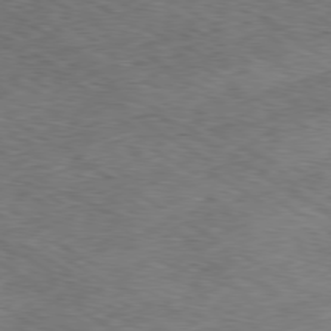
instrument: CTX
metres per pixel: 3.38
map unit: Hpe
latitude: -80.2740
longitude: 22.3306
